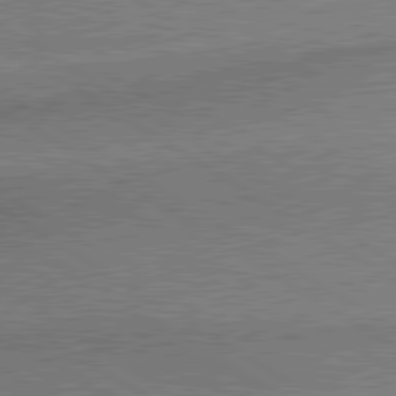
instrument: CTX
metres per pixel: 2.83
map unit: lApd
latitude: 80.2711
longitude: 164.9731
